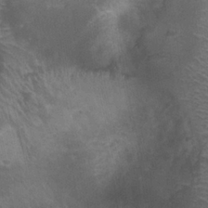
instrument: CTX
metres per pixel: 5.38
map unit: Ht
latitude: 3.4237
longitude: -19.6882
